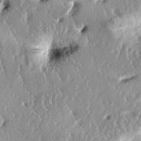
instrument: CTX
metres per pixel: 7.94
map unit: lAa
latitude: -6.8408
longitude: -124.7435
